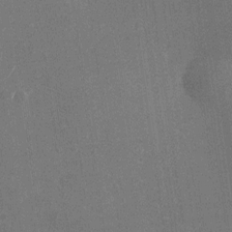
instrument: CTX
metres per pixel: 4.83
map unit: Nhu
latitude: -24.7652
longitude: -71.8583
